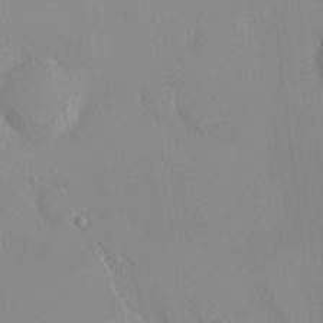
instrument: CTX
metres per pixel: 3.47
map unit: HNhu
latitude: 2.1389
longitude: 7.4454
